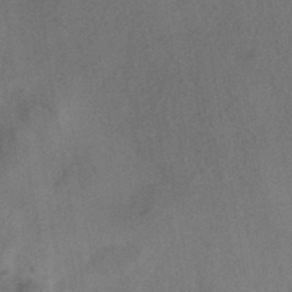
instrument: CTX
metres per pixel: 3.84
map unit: ANa
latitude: 39.5560
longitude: 29.5210
